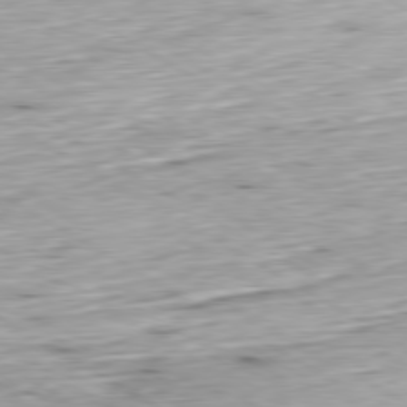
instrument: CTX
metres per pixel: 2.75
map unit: Hpe
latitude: -80.2551
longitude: 20.8030
